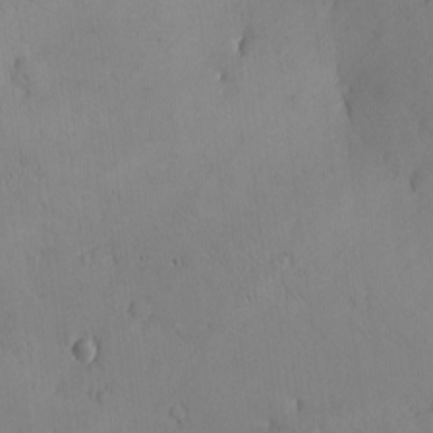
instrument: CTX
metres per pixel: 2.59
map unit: eHh
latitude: -8.9542
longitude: -66.1766
